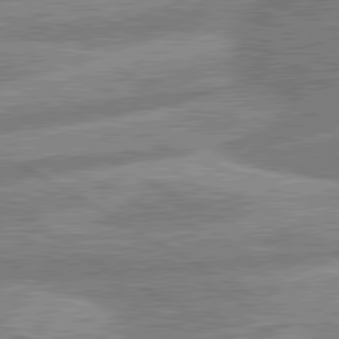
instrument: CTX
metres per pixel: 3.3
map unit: lApd
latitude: 80.6301
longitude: -170.4601
